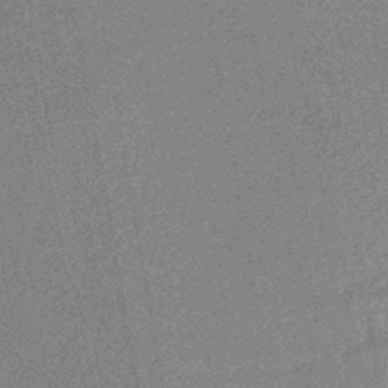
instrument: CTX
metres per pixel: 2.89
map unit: HNhu
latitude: -42.9352
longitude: 99.2565
